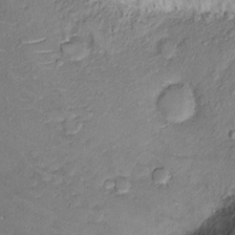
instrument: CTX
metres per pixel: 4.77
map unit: Ht
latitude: -3.7099
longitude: -14.3090
